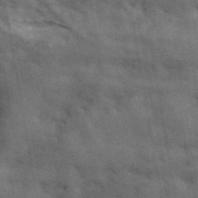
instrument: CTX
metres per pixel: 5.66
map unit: ANa
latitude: 42.0633
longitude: 16.0283
